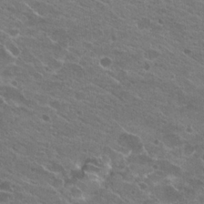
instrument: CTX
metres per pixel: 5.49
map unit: Hto
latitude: 23.2159
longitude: -41.4237
